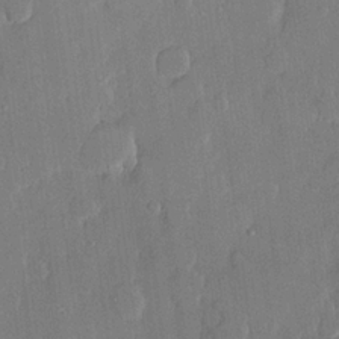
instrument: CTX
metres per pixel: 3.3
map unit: lHvf
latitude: 20.9703
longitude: 146.5385
